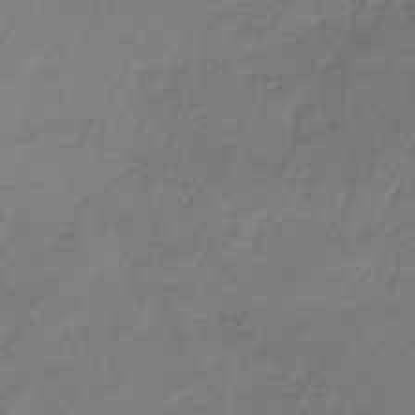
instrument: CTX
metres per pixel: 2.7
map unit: lHb
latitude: -38.3306
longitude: 62.1605
